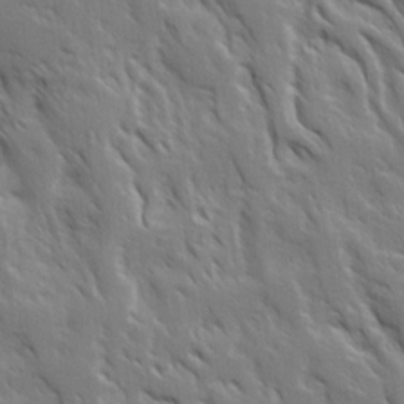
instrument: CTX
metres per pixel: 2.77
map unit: Ave
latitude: 15.6316
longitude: -132.1389
